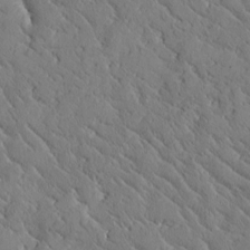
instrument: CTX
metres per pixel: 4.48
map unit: Htu
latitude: -0.6708
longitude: 175.4076
